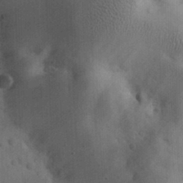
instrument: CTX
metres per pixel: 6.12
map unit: eHh
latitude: 26.0822
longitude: -65.4426
